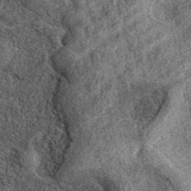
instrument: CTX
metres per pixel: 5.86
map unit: eAb
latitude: 37.8583
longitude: 108.5196
